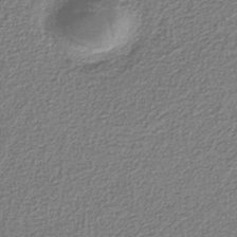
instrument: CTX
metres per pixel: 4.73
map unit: eAb
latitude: -38.0472
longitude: 52.6707
